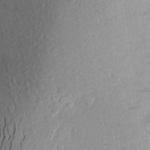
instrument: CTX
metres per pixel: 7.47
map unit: Aa
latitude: 26.1767
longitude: -146.1767
